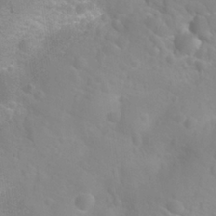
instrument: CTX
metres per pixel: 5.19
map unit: Nhu
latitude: 27.0270
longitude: -55.5182
